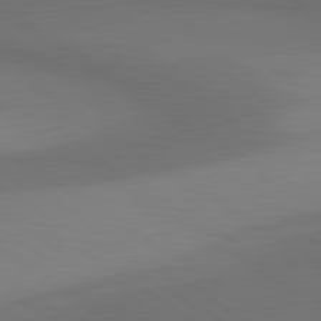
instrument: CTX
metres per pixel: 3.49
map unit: lApd
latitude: 80.7435
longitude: 161.0298
